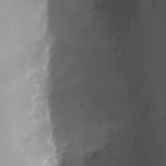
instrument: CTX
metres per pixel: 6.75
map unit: Nhu
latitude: -24.2172
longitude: -71.7261
